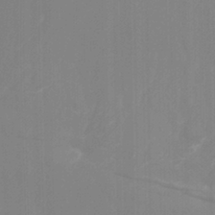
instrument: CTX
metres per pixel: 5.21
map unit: Htu
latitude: -15.0865
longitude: -47.7450
